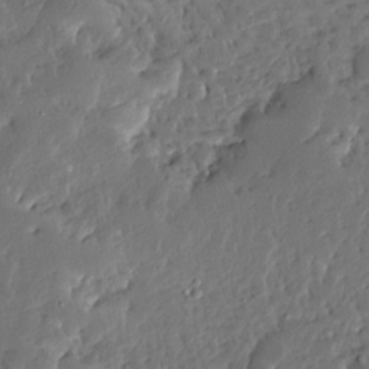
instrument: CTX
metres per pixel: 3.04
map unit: Ave
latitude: 13.7261
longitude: -137.7450
